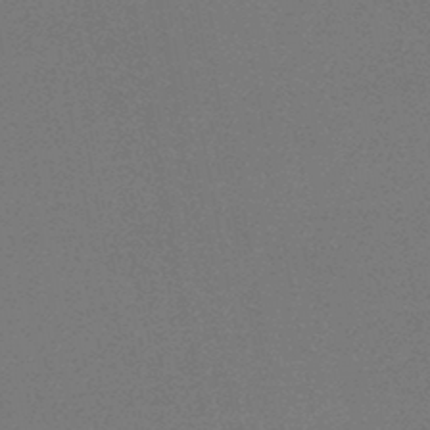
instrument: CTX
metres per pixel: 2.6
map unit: HNb
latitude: -46.1983
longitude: -39.8772
